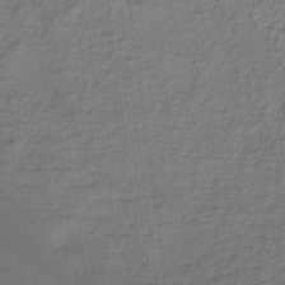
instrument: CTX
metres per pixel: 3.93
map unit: Hve
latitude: -32.4251
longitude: 92.7652
